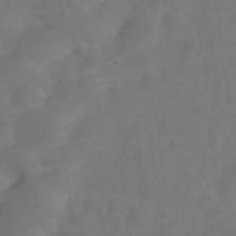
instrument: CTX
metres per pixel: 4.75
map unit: Nve
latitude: -24.3306
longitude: 107.7289
